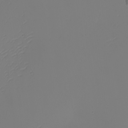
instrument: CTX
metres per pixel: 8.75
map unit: eHh
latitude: -5.0486
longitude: -87.4804
